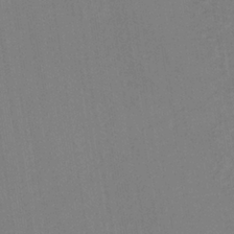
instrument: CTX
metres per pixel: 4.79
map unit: lHb
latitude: -35.2376
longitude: 66.7841
